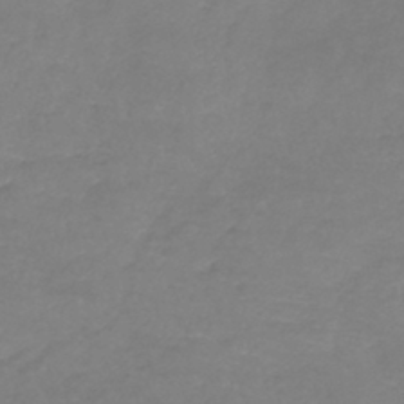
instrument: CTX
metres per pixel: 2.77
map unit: lHb
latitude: -41.1053
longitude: 74.1228
